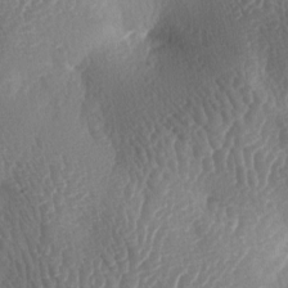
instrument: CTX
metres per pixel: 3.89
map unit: lAa
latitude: -5.6910
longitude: -128.3656
